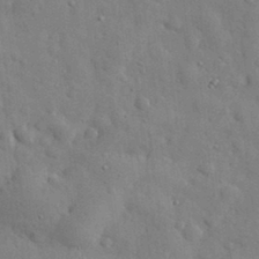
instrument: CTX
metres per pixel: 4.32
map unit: eHh
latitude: 30.8569
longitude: -71.8016
